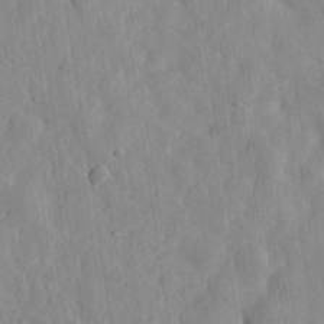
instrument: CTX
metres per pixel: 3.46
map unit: eHh
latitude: 33.1214
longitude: -78.3279
